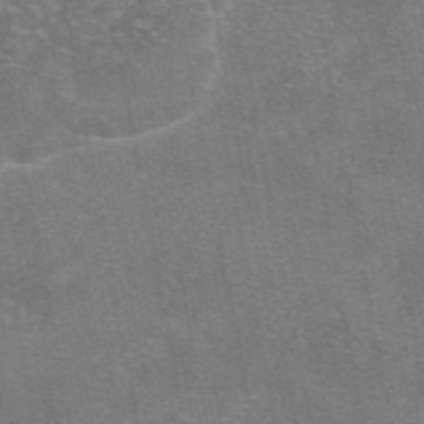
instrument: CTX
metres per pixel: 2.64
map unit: eAb
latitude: 46.7436
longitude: 105.5777
